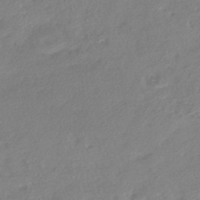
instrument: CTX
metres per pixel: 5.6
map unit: HNhu
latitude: -42.4062
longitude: 91.1620
